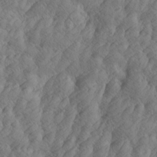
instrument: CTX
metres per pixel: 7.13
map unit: Htu
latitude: -4.9352
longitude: -176.8002
